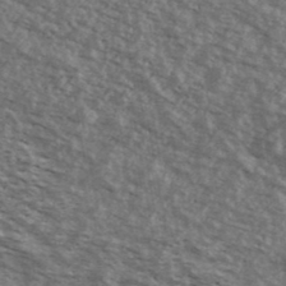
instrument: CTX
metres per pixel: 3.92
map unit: Ave
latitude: 40.2711
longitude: -109.5749
